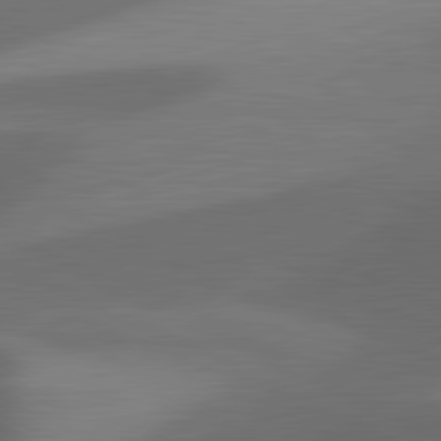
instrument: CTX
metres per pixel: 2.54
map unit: lApd
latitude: 81.4237
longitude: 126.8785
